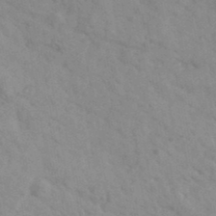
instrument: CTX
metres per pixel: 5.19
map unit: Ave
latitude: 39.7827
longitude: -107.7072
